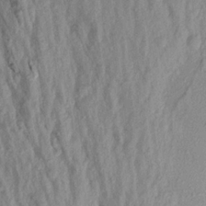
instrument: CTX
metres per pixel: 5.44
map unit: Aa
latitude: 18.6301
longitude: -147.0270
